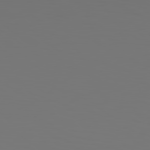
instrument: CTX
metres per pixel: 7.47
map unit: Hpe
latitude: 78.9514
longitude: -139.9150
